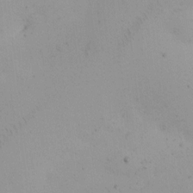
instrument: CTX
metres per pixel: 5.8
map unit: eHh
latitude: 0.3656
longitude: 14.8030
